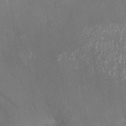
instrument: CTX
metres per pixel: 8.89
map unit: Nhu
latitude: -27.6532
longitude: -58.0444
